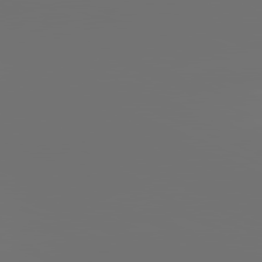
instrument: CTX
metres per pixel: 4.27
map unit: lApd
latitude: 81.8583
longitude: -164.3089
